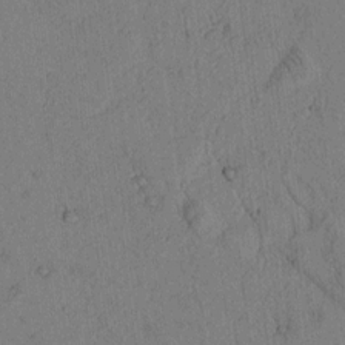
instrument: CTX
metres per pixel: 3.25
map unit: lAvf
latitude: 5.3671
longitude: 158.5762
